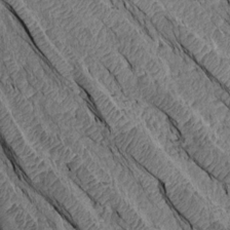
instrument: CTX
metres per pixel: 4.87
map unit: Aa
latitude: 14.7813
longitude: -146.3657
